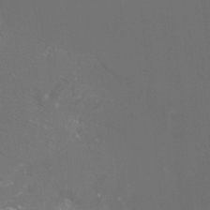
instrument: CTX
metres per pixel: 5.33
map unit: Htu
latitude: -13.4455
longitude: -48.0444
